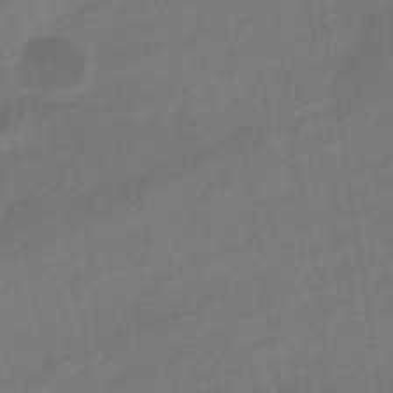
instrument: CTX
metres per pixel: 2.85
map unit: eHb
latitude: -36.1794
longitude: 79.2376
